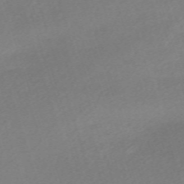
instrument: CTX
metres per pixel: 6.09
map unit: eHh
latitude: -61.8800
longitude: 53.1242
